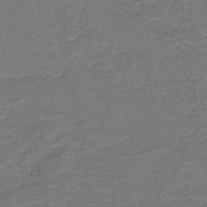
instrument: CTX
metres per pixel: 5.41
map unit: lHb
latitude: -42.7274
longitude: 53.4832
